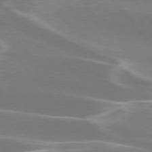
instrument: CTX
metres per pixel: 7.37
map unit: lApd
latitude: 75.4615
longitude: -63.2348
